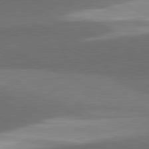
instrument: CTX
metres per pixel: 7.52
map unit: lApd
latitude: 81.7450
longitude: 139.4644
